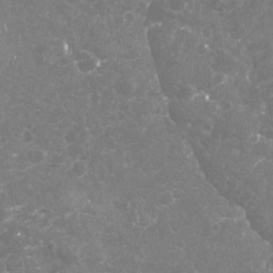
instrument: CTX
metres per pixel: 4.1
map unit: Nhu
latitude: -19.1053
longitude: -57.4426
